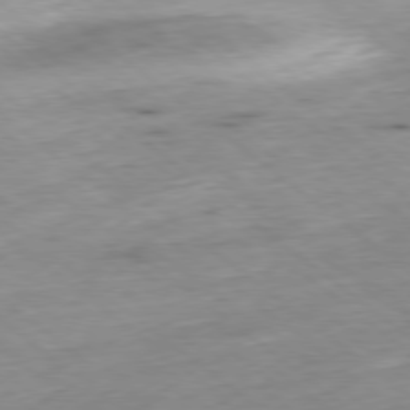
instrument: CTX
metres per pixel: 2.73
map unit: Hpe
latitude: -78.9163
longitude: 11.2943
